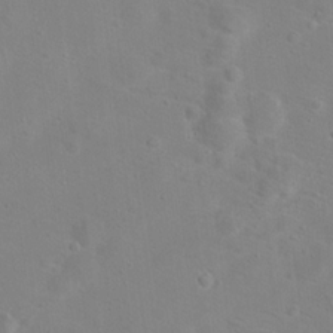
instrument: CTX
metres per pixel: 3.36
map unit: Hto
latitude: 17.4615
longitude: -39.2726
